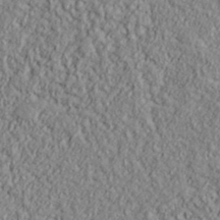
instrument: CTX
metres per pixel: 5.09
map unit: lHvf
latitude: 38.7435
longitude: -90.0255
